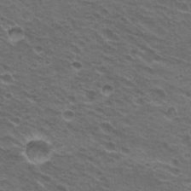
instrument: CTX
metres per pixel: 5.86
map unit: Hto
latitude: 20.6869
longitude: -31.9717
